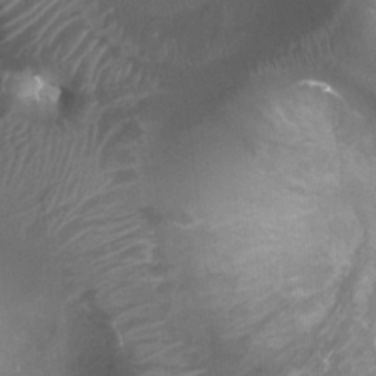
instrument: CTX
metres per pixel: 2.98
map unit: Ht
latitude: 2.6112
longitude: -19.6127
